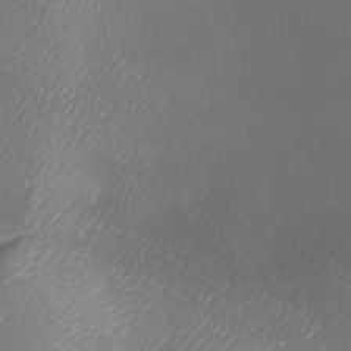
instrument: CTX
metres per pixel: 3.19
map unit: lAa
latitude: -6.3495
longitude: -122.2522
